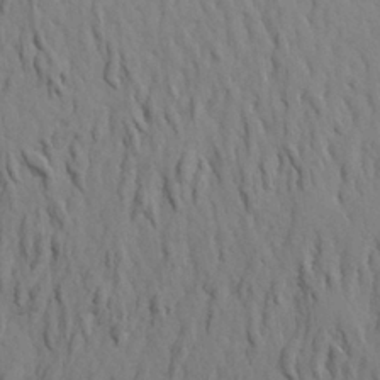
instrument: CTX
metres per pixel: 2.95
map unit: Aa
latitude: 23.7072
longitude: -148.6679
